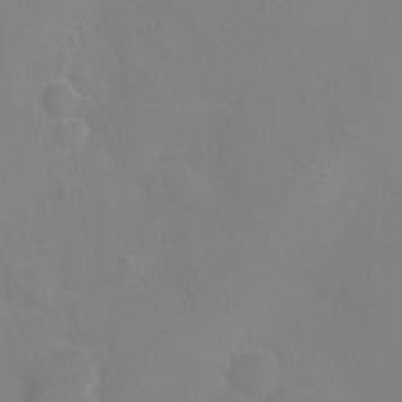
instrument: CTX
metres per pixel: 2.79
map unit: Ht
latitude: 0.7624
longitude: -32.8380
